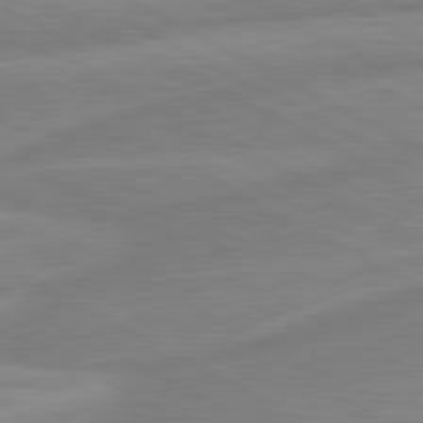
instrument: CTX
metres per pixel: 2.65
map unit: lApd
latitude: 80.8191
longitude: -168.5546
